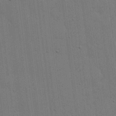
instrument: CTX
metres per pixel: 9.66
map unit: lHvf
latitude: 18.6490
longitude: -113.5749
